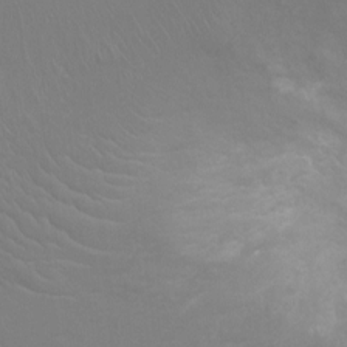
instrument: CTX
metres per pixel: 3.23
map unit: Ht
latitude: -3.4454
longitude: -18.0822
